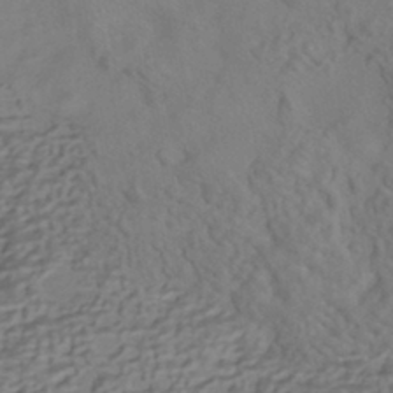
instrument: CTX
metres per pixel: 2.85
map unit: HNhu
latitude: -41.9367
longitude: 101.2187
